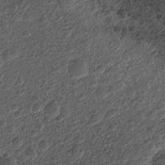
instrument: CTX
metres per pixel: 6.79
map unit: Htu
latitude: -5.0864
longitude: 156.5196
